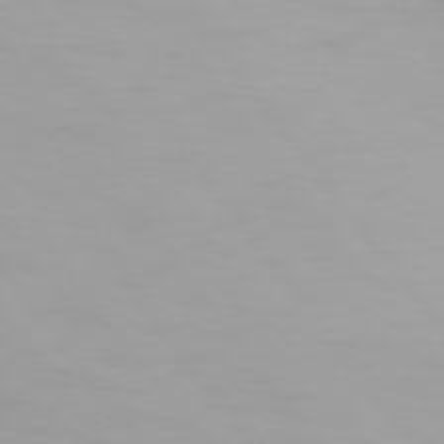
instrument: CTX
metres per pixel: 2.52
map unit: Hpe
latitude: 74.3656
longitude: -129.0647
